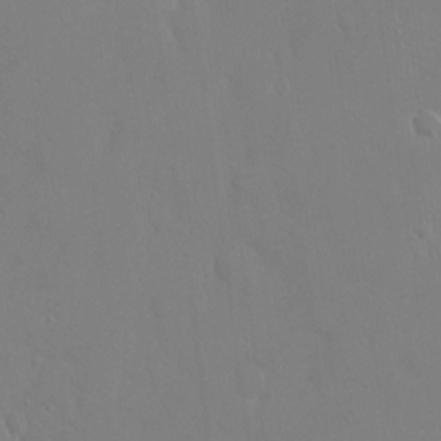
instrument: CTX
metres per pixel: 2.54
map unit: eHh
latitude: 14.7813
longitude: -71.4804
